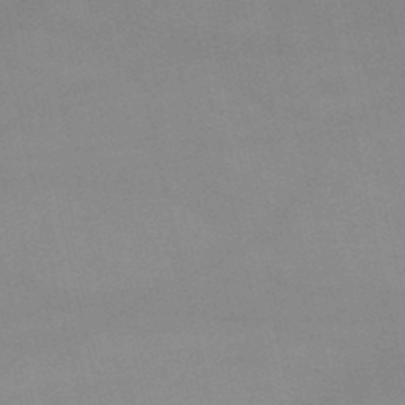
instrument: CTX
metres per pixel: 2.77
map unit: lHb
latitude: -48.3307
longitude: 70.5196
